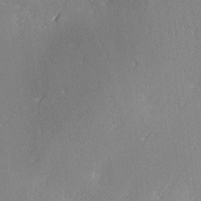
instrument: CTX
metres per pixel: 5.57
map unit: Ave
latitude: 2.6868
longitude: -111.8772
